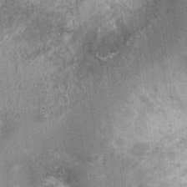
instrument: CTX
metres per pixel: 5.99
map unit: Ht
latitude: 3.0269
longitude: -19.1403
